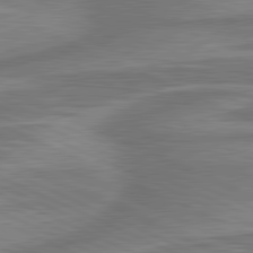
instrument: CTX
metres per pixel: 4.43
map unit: lApd
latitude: 81.3104
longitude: -175.5371
